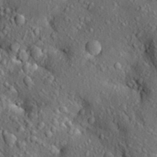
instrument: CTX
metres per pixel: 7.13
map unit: Aa
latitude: 20.5735
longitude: -150.1200
